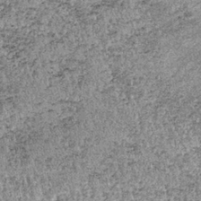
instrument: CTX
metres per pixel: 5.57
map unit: lHb
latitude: -37.1998
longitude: 66.9353
